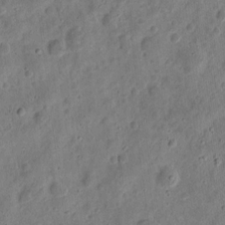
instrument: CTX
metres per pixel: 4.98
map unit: eHh
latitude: 10.8569
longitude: -73.9151
